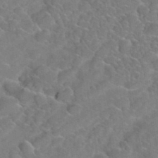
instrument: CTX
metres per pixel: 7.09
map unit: Hto
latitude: 35.5749
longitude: -48.5735
